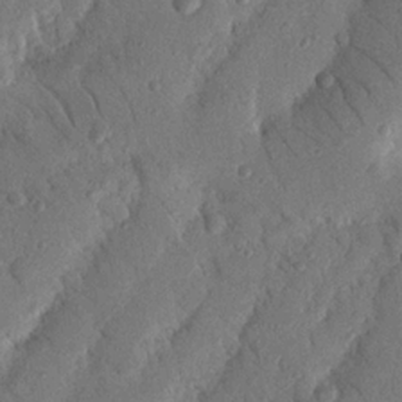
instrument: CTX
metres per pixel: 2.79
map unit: Nhu
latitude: 19.6505
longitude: -77.6882
